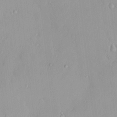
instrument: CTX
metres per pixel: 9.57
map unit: HNhu
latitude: 5.7450
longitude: 2.5006
